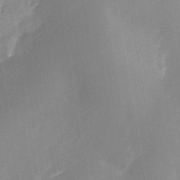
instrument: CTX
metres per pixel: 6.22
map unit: Nhe
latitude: -41.5588
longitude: -110.3656
